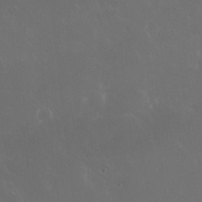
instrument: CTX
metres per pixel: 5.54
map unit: Nhu
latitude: 30.2523
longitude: -58.1200
